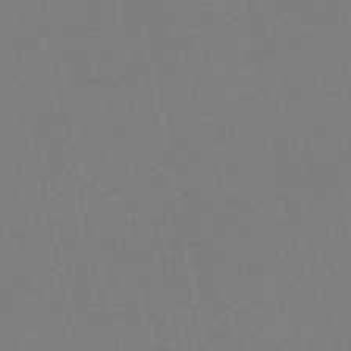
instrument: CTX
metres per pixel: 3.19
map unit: eHb
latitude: -50.3306
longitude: 73.0675
